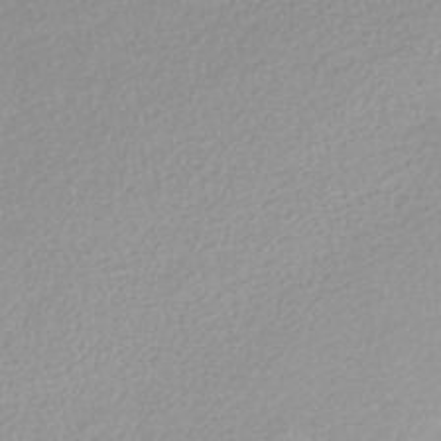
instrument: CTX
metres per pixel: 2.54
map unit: lHb
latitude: -44.4251
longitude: 69.0486
